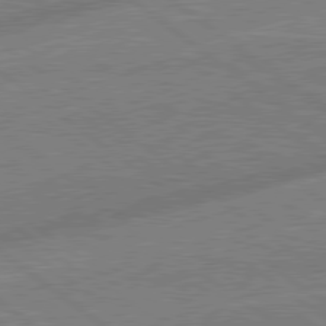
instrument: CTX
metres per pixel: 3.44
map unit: lApd
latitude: 78.9892
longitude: -170.8380
